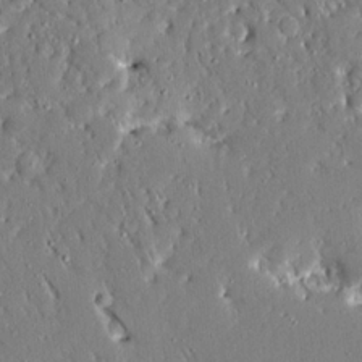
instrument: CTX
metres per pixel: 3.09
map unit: Ave
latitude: 16.7624
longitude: -140.8758
